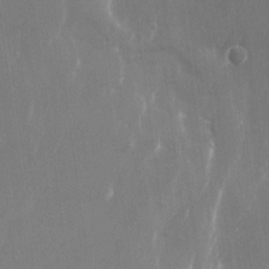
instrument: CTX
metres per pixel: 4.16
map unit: Nhu
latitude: -22.9353
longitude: -72.3279
